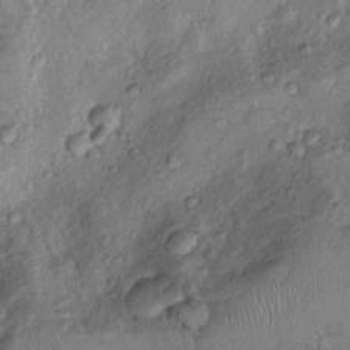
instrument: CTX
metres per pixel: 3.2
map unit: Nhu
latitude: 9.7828
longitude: -25.3292
